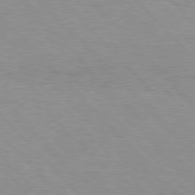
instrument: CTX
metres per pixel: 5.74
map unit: Hpe
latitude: 76.7813
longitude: -152.5735
